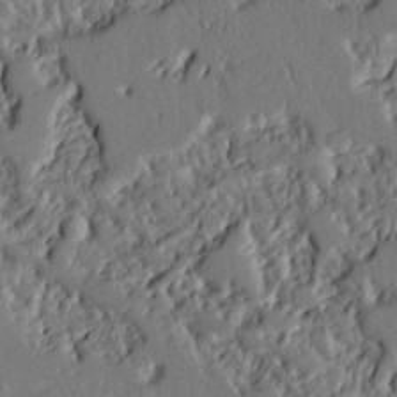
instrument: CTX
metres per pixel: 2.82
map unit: Ht
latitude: 9.3482
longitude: -78.1200
